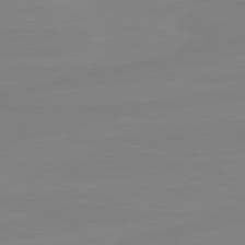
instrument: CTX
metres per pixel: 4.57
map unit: lApd
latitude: 81.1781
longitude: -177.6127
